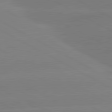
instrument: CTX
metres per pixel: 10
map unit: lApd
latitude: 80.9514
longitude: -152.9325
